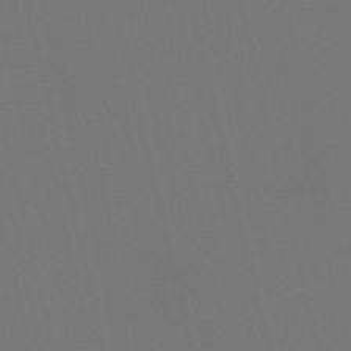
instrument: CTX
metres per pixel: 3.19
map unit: Nve
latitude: -59.5021
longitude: 61.0675
